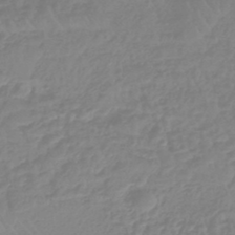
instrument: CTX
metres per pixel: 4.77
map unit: lHb
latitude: -44.6896
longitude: 70.3117
